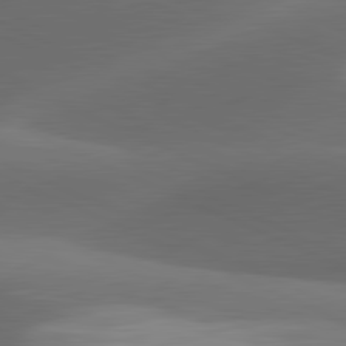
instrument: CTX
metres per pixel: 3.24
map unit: lApd
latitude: 81.4615
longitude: 133.3699
